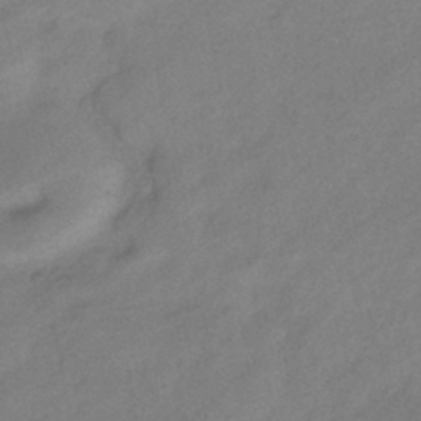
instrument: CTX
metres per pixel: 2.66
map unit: eHb
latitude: -39.6155
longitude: 82.2361
